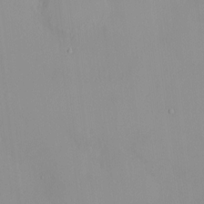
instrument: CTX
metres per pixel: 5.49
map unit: HNhu
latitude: 2.6301
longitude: 6.9164
